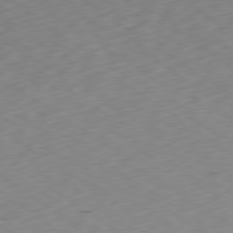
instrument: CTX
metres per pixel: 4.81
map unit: Ap
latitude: -79.5966
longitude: -72.5546
